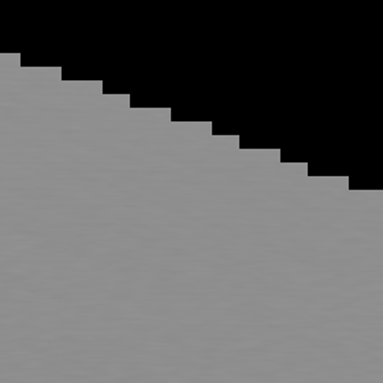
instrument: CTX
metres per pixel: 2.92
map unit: Hpe
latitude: -82.0094
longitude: 17.4833
